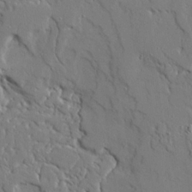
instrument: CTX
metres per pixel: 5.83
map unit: Ave
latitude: 23.7072
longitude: -129.8961
